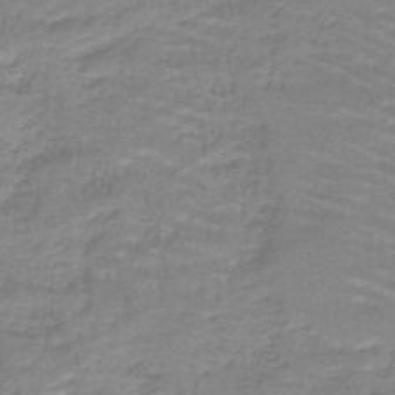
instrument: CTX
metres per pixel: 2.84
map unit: lHb
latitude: -41.7100
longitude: 58.2928
